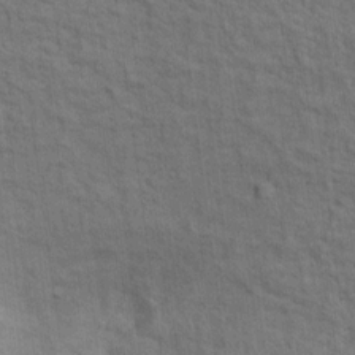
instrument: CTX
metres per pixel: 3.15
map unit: Hto
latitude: 14.6680
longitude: -38.2711
